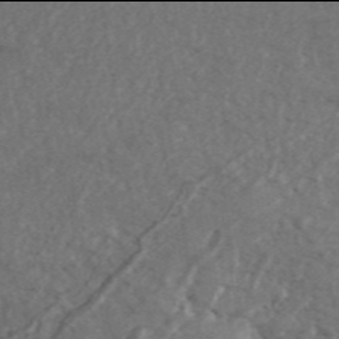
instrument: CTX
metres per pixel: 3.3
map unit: ANa
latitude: 45.9906
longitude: 27.3131
